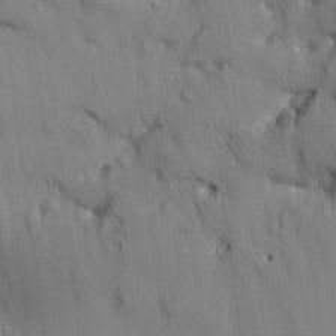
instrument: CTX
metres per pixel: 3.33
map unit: HNhu
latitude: 14.6680
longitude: 11.7856
